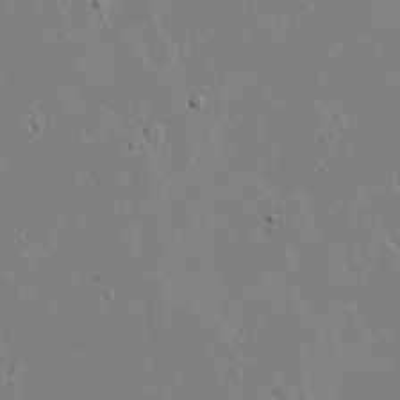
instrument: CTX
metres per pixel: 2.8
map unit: eHh
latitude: 19.7827
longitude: -71.6127
